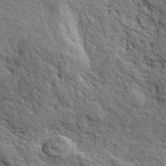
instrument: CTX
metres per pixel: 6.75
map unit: ANa
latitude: 41.1781
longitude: 55.8989
